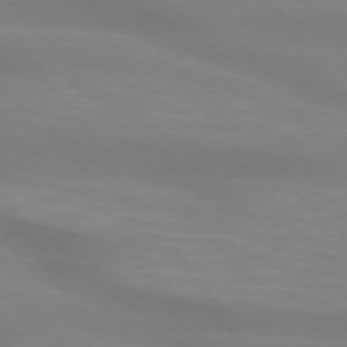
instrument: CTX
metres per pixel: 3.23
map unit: lApd
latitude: 74.2334
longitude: -49.1592
